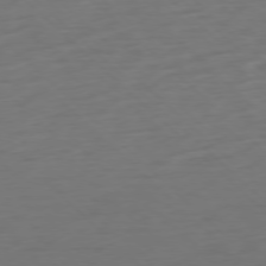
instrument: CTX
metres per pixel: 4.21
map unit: Ap
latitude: -77.5021
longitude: -77.8961
